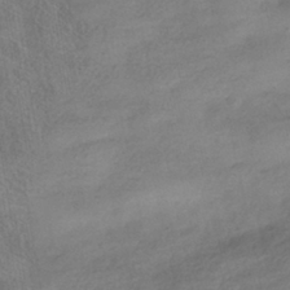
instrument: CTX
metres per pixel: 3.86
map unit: HNhu
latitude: -40.7463
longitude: 98.6329
